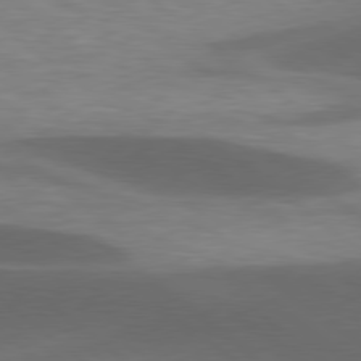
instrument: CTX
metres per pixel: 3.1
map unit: lApd
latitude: 78.8191
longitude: -48.3089
